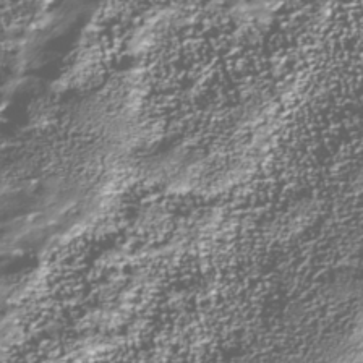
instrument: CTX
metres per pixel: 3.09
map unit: Nhu
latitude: -39.2376
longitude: -83.1025
